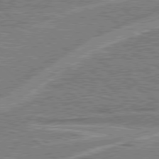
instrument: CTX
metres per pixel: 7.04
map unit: Hpe
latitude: 78.2901
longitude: -156.8191
